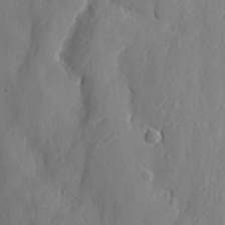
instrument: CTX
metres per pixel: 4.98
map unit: eHh
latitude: 7.1025
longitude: -75.4049
